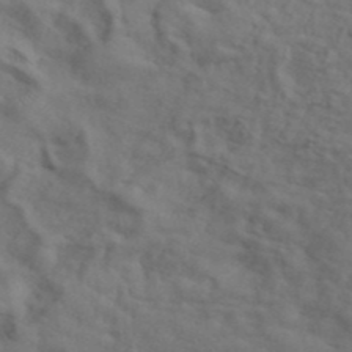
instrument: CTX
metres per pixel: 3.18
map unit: ANa
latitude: 41.7449
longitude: 53.9745
